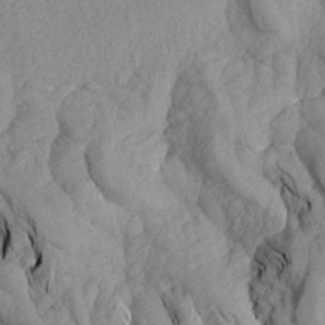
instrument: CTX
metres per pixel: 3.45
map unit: Aa
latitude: 19.1025
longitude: -145.7638
